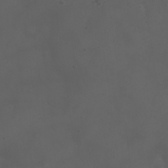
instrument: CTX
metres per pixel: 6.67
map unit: Nhu
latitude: 22.5735
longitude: -64.7813
